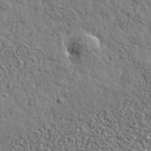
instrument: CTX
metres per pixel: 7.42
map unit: lHvf
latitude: 36.6491
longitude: -88.2523
